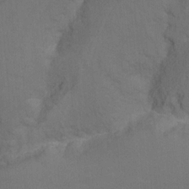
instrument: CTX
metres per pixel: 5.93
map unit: Nhu
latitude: -15.4644
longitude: -49.8772
